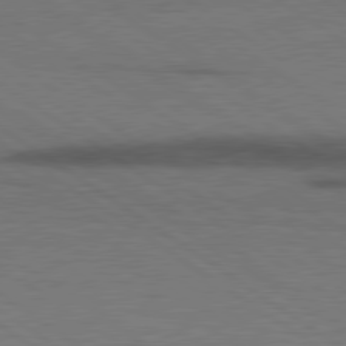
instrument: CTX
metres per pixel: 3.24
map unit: lApd
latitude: 79.5938
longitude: 168.8408
